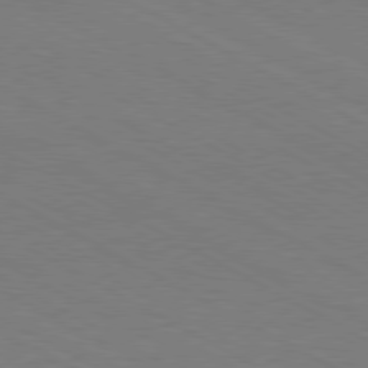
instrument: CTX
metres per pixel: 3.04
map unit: Hpe
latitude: -80.9920
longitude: 12.0283
